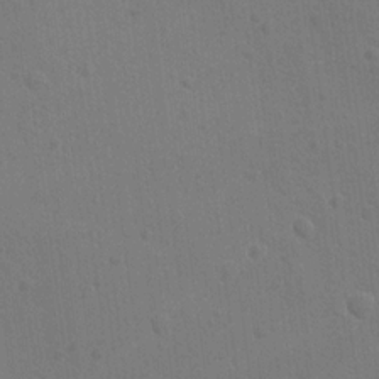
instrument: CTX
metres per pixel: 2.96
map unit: lAvf
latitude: -9.3887
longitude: -120.0633
